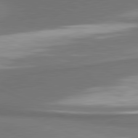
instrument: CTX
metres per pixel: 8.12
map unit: lApd
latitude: 81.5938
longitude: 174.5384
